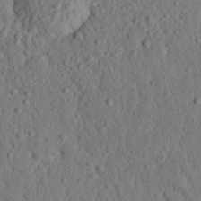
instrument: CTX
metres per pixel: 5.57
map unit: eHh
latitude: 25.2914
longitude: -78.5168
